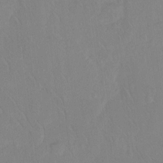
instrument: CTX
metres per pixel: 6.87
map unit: Hto
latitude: -7.5210
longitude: -38.2522
